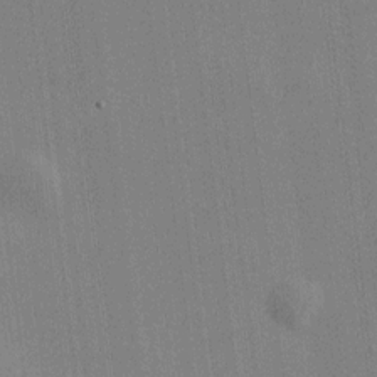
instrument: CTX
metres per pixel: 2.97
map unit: HNhu
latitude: 9.0270
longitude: 16.0094
